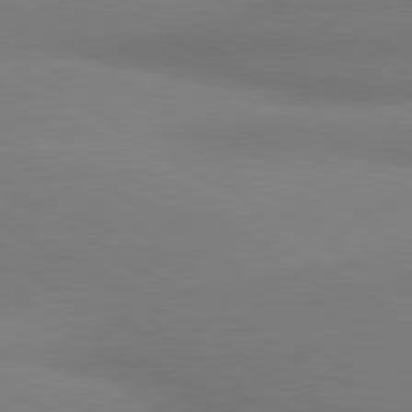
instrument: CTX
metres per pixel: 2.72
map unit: lApd
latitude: 80.0255
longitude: 177.3321
